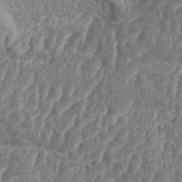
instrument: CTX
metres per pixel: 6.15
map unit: eHh
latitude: 35.3670
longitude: -137.7450
